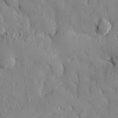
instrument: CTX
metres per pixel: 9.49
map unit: eHh
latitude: 28.1389
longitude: -77.7449
